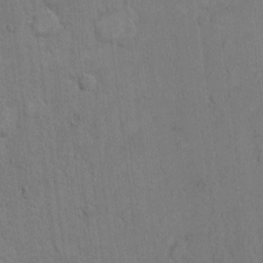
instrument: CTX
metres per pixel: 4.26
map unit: Hto
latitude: 8.4034
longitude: -60.8758
